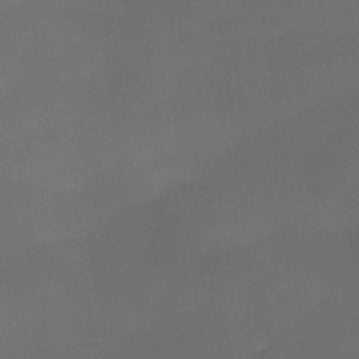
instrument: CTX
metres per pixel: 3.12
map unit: Ave
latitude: -10.2551
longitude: -122.6113
